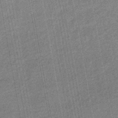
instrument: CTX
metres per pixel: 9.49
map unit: eHb
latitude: -45.4265
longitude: 89.1809
